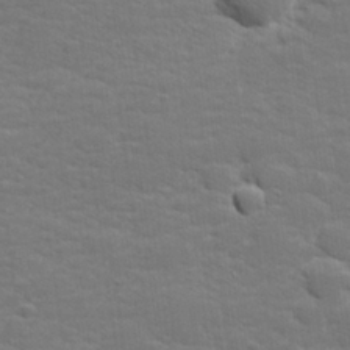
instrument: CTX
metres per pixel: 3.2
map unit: lHvf
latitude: 25.8016
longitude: 141.9556
